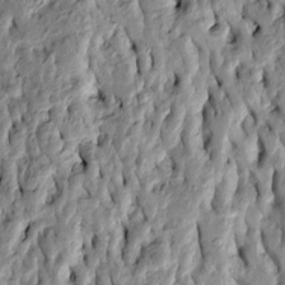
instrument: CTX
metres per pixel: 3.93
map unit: Htu
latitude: -3.4454
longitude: 156.4629
